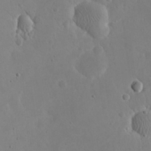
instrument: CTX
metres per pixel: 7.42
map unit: eHh
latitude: 21.2537
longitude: -68.8947
